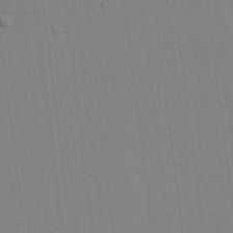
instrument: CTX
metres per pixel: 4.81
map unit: lAvf
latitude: 24.9324
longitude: -111.6505
